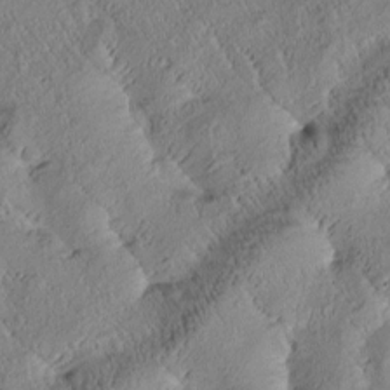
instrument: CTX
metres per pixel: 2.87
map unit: Htu
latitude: -0.1039
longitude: 175.9556
